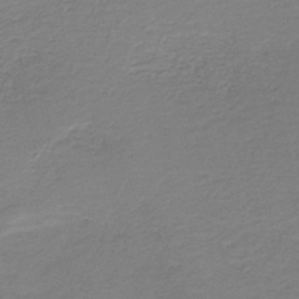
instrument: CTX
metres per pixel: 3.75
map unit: HNb
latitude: -42.2739
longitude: 50.4629
